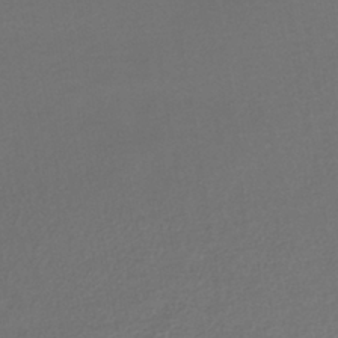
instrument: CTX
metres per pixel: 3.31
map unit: lHb
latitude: -38.7085
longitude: 70.9542
